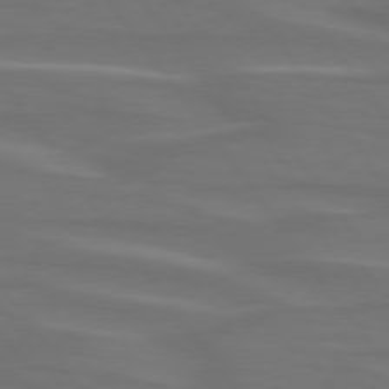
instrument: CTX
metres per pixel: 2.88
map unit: lApd
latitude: 74.7435
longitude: -79.4994
